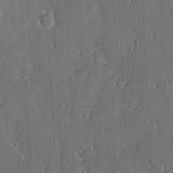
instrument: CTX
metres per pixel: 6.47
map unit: eHh
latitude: 6.6490
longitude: -68.8758
